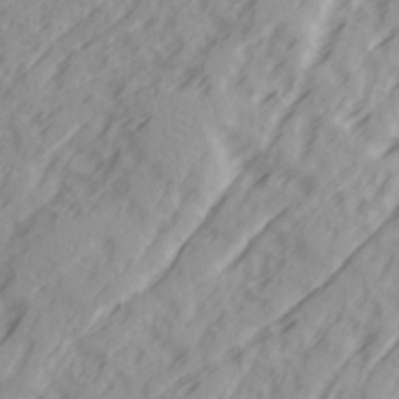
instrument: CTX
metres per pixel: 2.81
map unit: Ave
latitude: 21.9528
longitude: -132.1011
